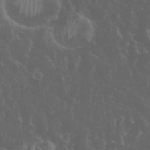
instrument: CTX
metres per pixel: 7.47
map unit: eHh
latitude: 34.5168
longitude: -59.7639
